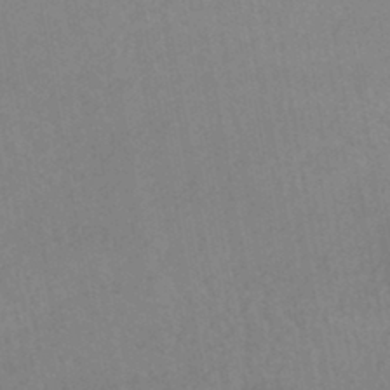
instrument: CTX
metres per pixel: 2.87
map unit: HNhu
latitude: -44.6707
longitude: 92.1606
